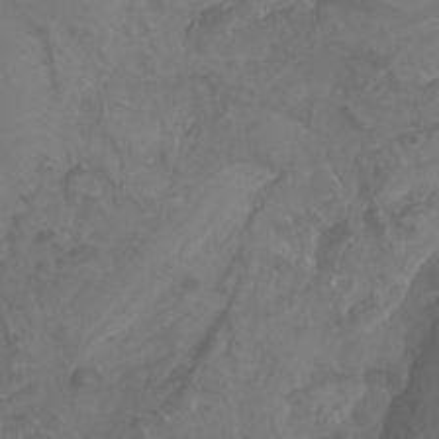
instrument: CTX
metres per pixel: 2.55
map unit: Nhu
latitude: -8.4251
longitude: -93.2348
